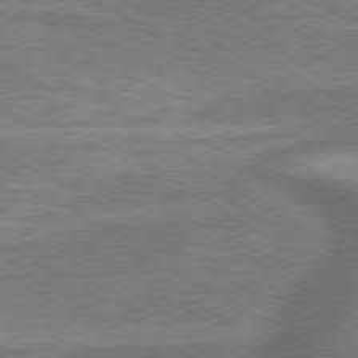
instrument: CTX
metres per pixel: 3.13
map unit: lApd
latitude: 79.9528
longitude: 174.8785
